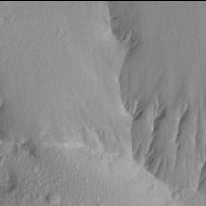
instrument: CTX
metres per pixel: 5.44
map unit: Aa
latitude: 17.9906
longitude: -145.2726
